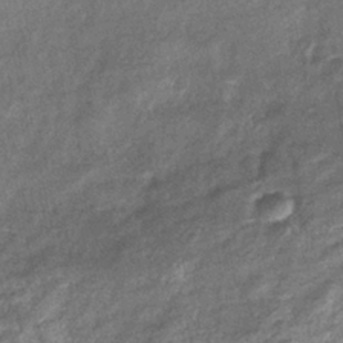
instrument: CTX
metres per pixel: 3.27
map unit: eHb
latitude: -38.7841
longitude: 76.1039
